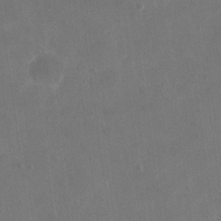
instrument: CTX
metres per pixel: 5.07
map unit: eHh
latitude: 20.1389
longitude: -65.1025
